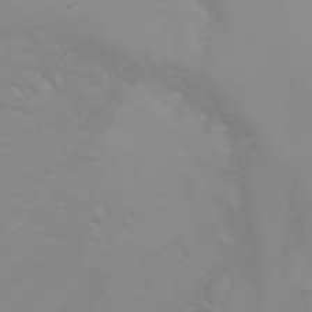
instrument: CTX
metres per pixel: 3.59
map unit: Nhu
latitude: -4.9352
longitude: -79.7072
